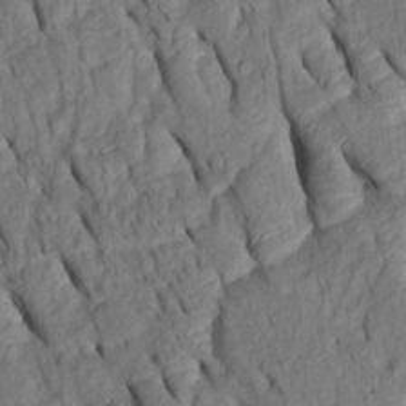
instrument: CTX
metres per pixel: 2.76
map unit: Htu
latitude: 0.5923
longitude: 149.6911
